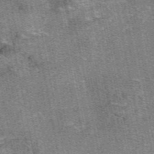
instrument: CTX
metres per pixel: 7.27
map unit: eAb
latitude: 48.3089
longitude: 104.0850
